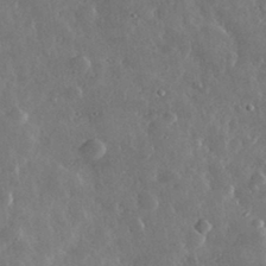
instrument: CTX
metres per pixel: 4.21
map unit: lHvf
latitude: 33.3671
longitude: -90.1389
